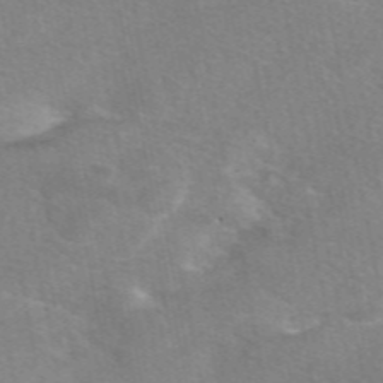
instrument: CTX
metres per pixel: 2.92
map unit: eAb
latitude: 48.6490
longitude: 120.6896
